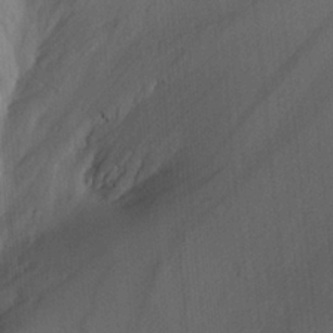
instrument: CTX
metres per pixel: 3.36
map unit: Ave
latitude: 23.5749
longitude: -133.3671
